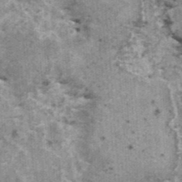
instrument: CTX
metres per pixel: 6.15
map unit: HNhu
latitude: 1.6505
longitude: 4.8030
